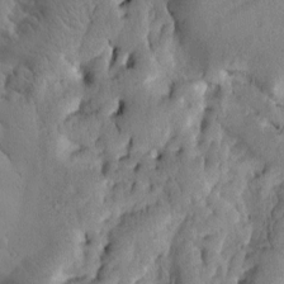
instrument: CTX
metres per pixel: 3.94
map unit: Htu
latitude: 1.3292
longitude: 175.3131
